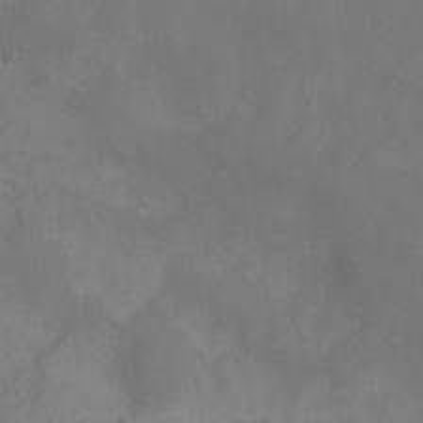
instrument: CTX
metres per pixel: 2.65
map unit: Nhu
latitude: 6.3845
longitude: -19.6882
